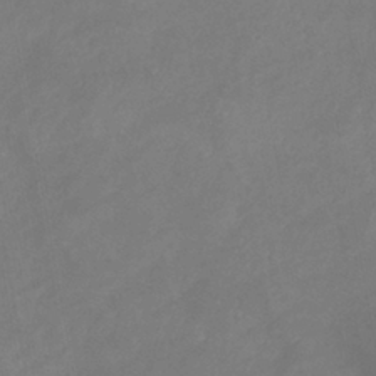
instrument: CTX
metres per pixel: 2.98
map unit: eHb
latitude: -38.7085
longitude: 76.5007
